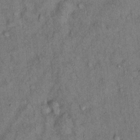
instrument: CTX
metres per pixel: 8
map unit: Hto
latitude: 12.9892
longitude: -58.8947
